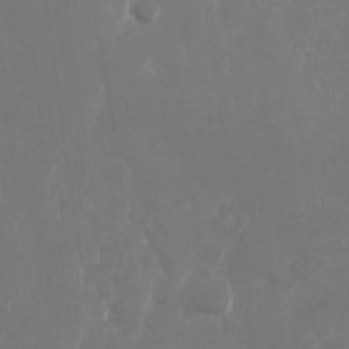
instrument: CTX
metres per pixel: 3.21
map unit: Nhu
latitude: -28.5385
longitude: -69.7639
